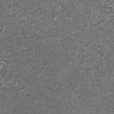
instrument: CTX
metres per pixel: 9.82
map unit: HNhu
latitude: 2.6679
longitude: -1.6505
